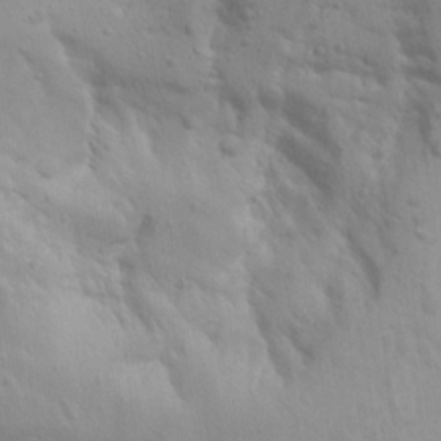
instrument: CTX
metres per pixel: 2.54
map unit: Aa
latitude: 15.3104
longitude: -143.4993
